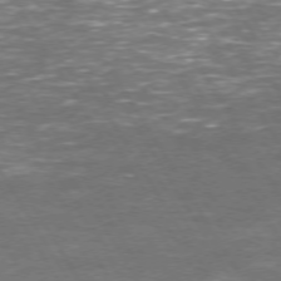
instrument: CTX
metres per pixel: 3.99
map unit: Hpe
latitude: 72.3468
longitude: -124.4979
